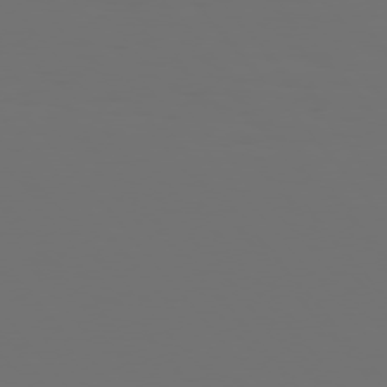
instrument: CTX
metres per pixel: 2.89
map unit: Hpe
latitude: 76.1389
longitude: -141.1592
